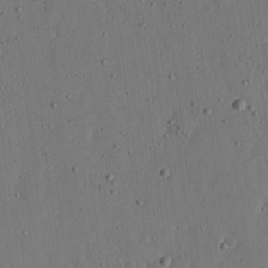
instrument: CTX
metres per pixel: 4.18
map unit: lHvf
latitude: 19.2348
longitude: -114.9135
